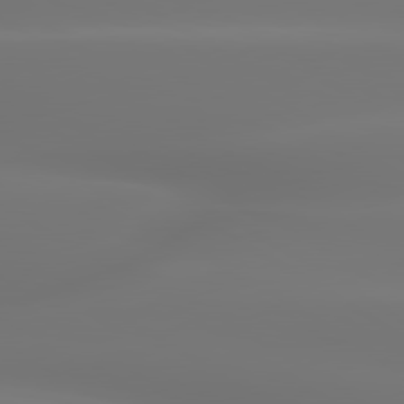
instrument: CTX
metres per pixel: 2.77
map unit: lApd
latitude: 79.9150
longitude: -137.7639
